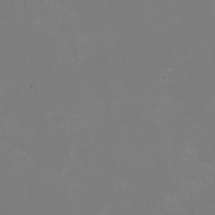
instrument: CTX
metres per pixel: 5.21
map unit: HNhu
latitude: -1.5399
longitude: -5.2726
